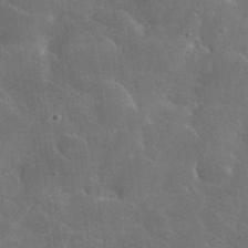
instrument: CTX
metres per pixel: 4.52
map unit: lHvf
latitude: 36.9514
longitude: -91.5560
